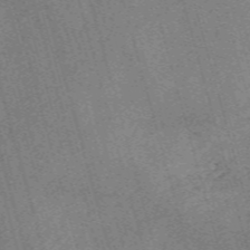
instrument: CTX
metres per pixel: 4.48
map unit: Nve
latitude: -59.7477
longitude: 64.0283
